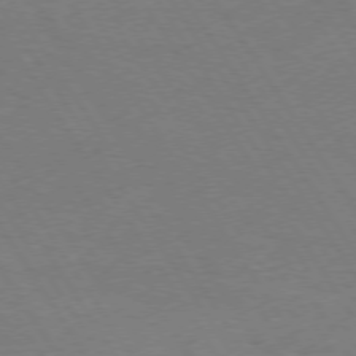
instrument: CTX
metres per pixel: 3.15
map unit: Hpe
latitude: 73.7072
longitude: -140.2144
